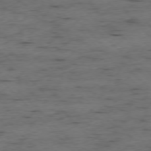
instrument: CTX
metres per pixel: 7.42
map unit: Ap
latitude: -76.7085
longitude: -91.2348
